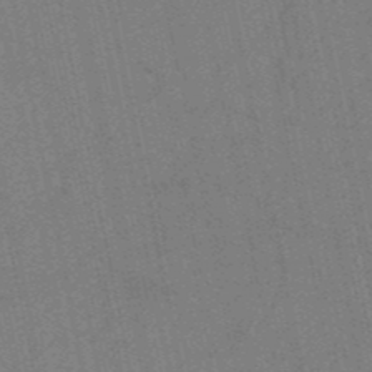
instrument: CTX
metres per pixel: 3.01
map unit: HNb
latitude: -51.9556
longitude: -44.1955
